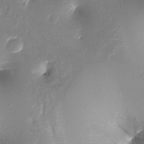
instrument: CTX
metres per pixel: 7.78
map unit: Ht
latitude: -17.5966
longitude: -44.9513
